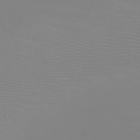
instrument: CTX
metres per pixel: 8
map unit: eHh
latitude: -6.4629
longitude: -79.5182
